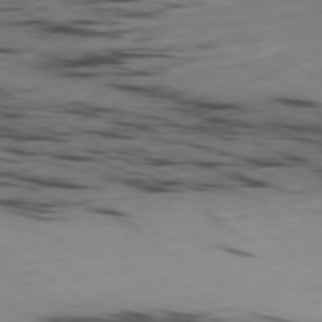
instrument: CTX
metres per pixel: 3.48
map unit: Ap
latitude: -79.8422
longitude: -62.8758
